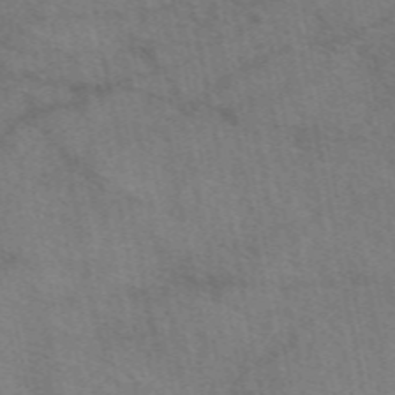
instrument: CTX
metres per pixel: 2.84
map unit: eAb
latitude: 50.9324
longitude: 115.3132
